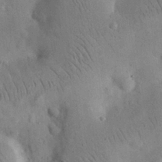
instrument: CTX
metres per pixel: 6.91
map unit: eHh
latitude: 25.3292
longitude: -68.4412
